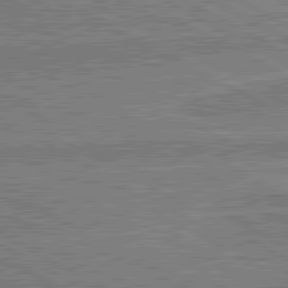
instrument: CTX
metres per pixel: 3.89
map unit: lApd
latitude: 81.0458
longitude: 142.7463
